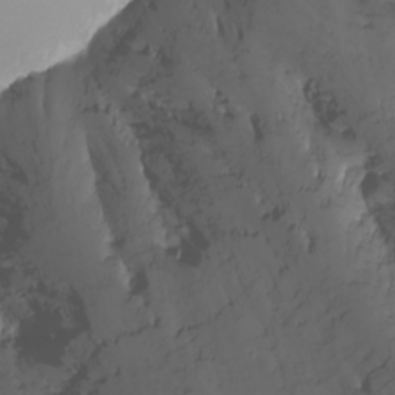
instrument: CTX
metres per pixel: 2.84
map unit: Nhu
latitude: -4.5196
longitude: -73.7261
